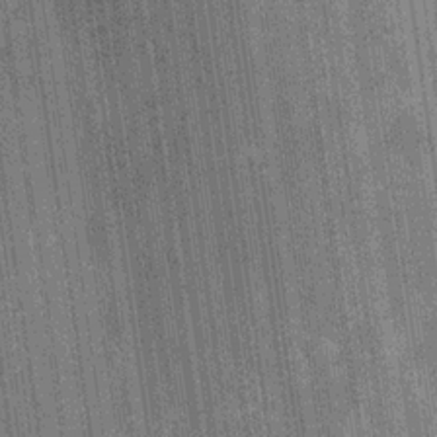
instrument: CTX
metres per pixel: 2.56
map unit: Hve
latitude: -30.2739
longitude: 92.1795
